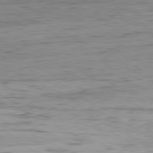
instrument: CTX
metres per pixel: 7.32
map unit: Hpe
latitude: -81.1620
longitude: 11.4454
